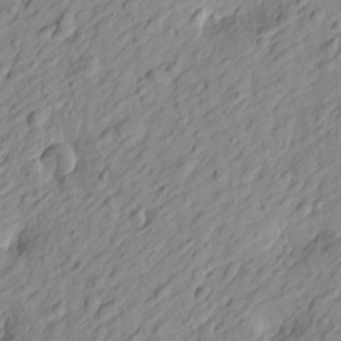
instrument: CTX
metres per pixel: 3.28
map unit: Htu
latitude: -0.6330
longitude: -175.0647
